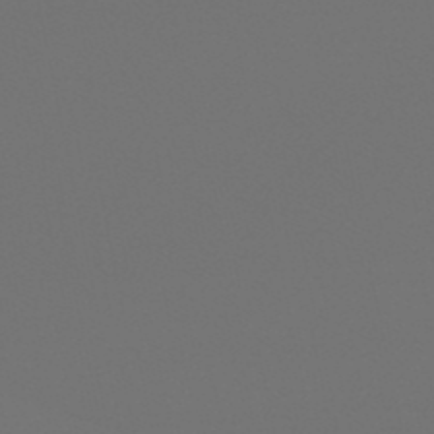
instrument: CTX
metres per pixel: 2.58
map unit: eHb
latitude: -50.8786
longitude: 69.9745
